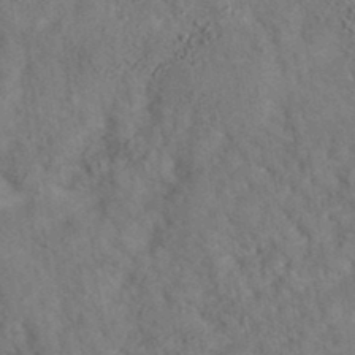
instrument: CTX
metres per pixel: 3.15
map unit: eAb
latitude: 35.2914
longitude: 109.0297
